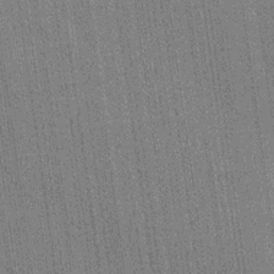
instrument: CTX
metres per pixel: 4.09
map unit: lHvf
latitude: 19.0647
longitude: 142.9163
